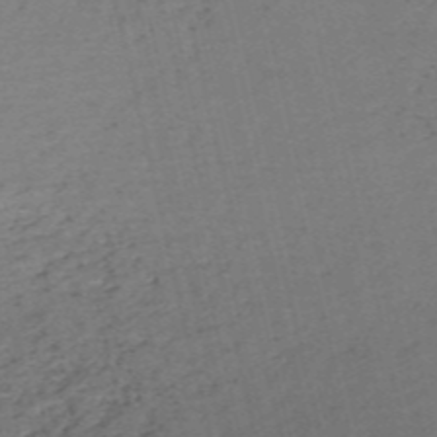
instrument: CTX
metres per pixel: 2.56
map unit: HNb
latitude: -55.3699
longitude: -39.4615
